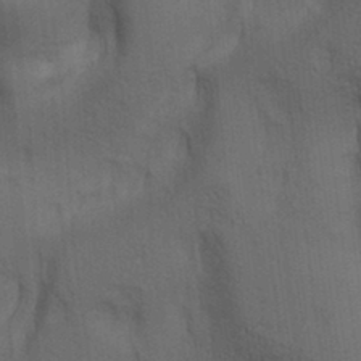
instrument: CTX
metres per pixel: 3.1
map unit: lAa
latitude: 11.9528
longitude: -108.5545
